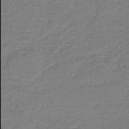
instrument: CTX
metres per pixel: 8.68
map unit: HNb
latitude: -38.9920
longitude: 50.0094
